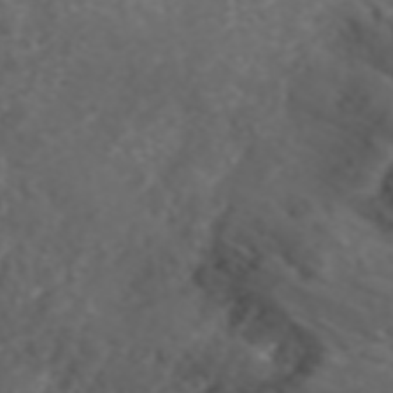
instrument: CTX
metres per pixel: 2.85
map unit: ANa
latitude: 40.3845
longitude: 24.2550
